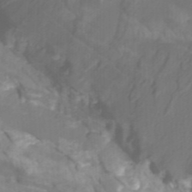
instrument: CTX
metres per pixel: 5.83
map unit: HNhu
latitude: -26.8030
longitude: 74.2551
